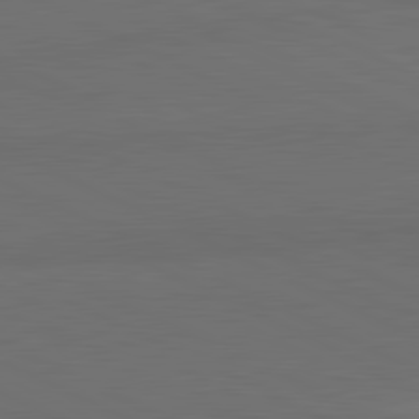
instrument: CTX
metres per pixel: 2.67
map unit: lApd
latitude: 81.9150
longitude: 158.0849
